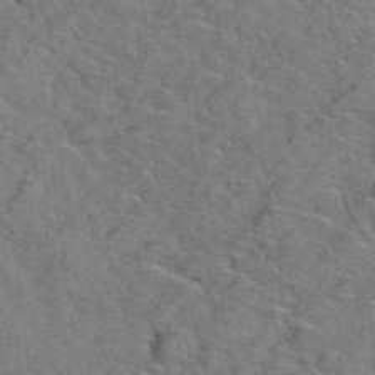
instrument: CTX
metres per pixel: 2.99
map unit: Hto
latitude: 38.8002
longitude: -43.6316
